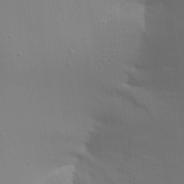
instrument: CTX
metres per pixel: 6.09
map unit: Aa
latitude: 26.6113
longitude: -131.2348
